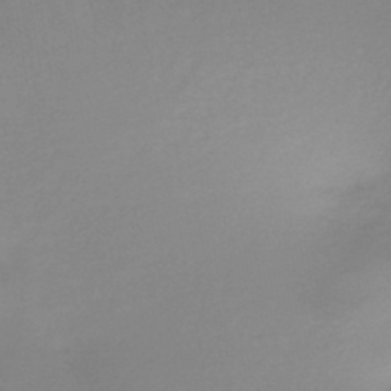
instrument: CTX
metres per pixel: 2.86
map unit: HNb
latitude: -45.1053
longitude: -45.4237
